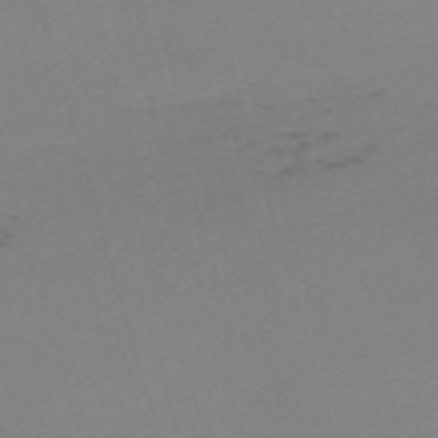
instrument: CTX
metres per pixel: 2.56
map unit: eHh
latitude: -61.5021
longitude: 50.7463
